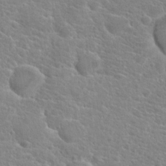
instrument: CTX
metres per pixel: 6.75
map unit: Hto
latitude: 20.6491
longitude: -39.5182
